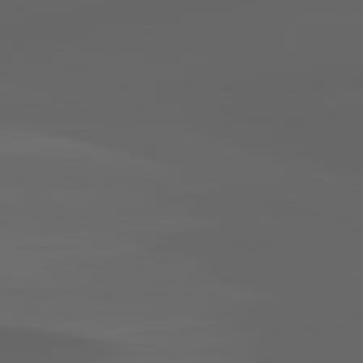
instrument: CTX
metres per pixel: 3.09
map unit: lApd
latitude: 82.9891
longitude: -134.0444
